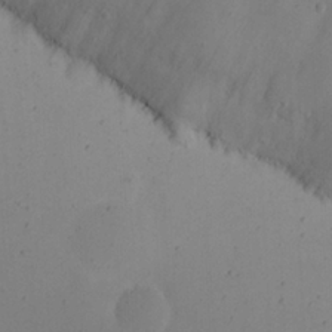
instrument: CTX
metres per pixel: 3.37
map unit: eHh
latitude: 23.6316
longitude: -66.6679
